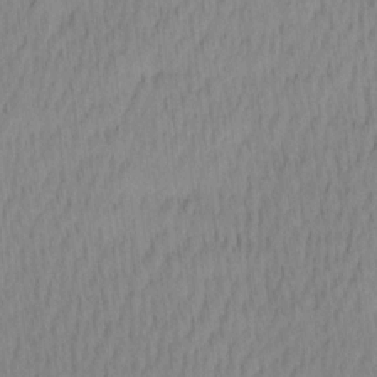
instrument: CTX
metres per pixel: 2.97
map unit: Ave
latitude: 12.0255
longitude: -107.1025
